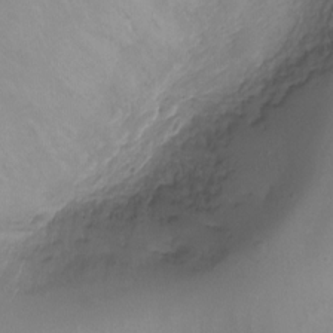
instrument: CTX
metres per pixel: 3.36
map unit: Nhu
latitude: -8.7652
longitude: -43.9528
